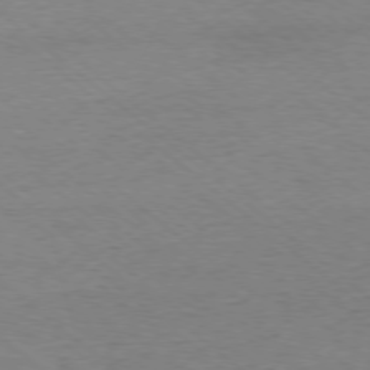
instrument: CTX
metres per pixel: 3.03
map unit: Ap
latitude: -77.8422
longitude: -92.5168
